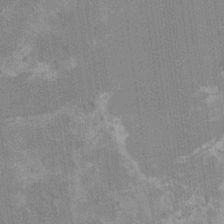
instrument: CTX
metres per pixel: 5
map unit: HNhu
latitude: 3.8016
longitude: 4.9541
